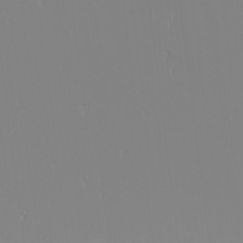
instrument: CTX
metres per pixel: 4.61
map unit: Nhu
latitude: -4.1039
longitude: -87.1781
